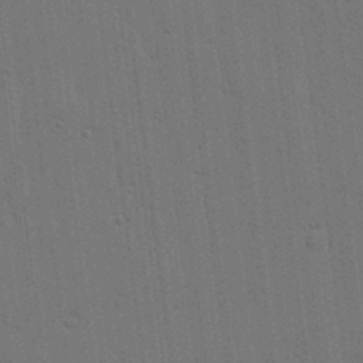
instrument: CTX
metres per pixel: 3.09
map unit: lHvf
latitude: 18.8569
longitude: -113.7261
